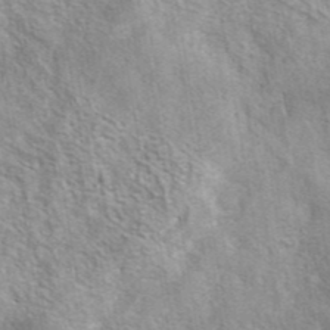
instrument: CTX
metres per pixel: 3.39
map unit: eAb
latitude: 41.7260
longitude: 107.5777
